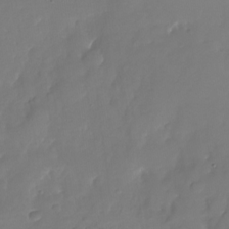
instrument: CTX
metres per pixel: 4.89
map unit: Nhu
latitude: -26.9919
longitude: -71.2159
